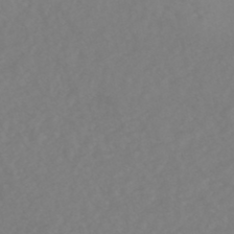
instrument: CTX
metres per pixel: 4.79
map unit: HNhu
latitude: -48.7275
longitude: 101.0297
